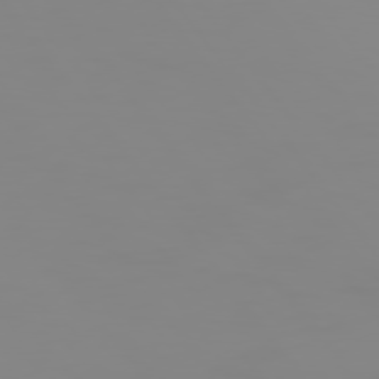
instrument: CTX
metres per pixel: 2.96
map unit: Hpe
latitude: 74.9136
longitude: -127.0270
